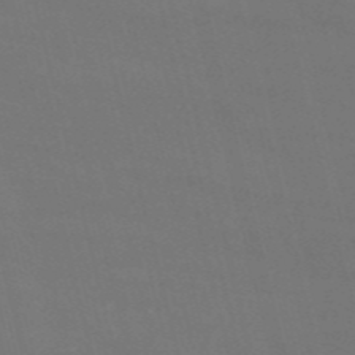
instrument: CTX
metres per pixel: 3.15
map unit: HNb
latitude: -54.5385
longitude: -37.4805
